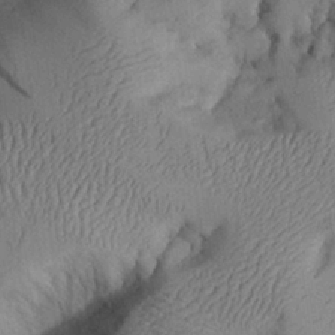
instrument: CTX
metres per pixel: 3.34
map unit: Aa
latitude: 26.0444
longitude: -129.5560
